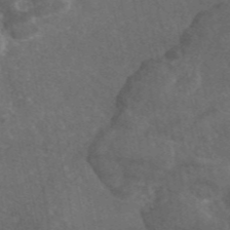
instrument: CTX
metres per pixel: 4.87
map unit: eAb
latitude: 46.5735
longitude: 114.7841
